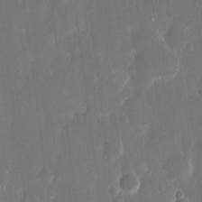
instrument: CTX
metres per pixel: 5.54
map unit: eHh
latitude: 12.6680
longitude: -72.6680
